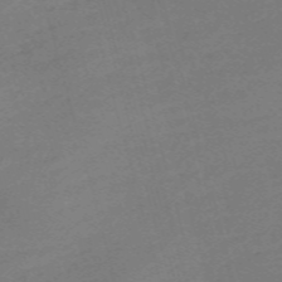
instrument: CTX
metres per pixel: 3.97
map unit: Nve
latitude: -59.7099
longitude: 59.0675
